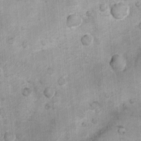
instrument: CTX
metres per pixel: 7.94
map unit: Nhu
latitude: 7.6316
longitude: -23.3482
